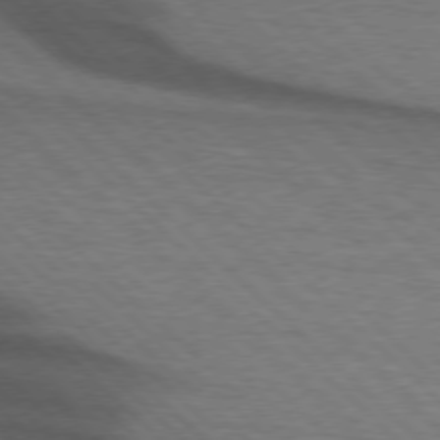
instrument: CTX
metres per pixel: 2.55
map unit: lApd
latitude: 75.6316
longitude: -84.2334
